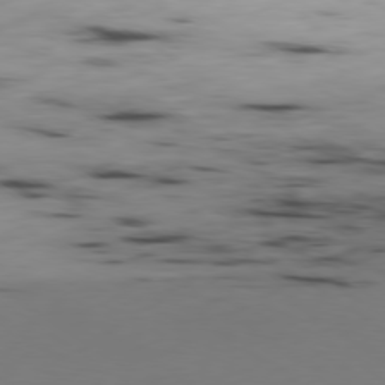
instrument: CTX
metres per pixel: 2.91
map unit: Ap
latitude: -79.8044
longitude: -62.3468
